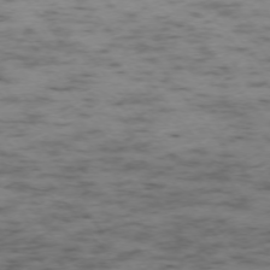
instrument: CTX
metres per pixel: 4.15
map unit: Ap
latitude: -73.8989
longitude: -73.7072
